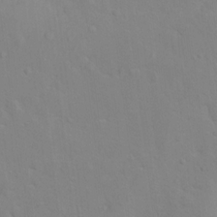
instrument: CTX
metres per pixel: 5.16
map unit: Nhu
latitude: 13.8017
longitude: -27.9150
